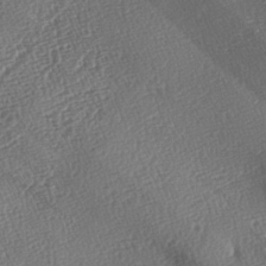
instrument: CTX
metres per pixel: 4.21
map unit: lAa
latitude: -3.6721
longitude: -123.2159
